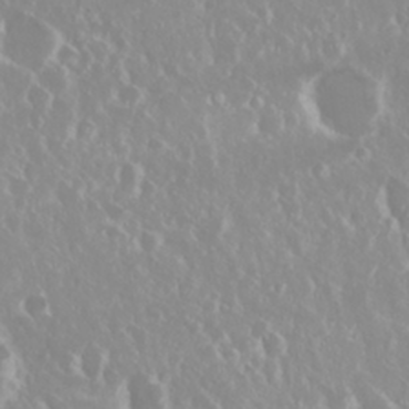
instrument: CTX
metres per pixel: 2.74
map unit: Nhu
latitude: 29.1781
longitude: -61.5182
